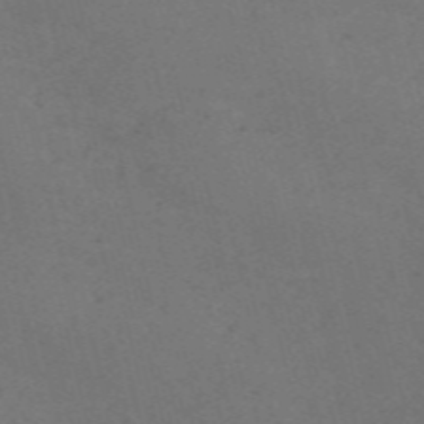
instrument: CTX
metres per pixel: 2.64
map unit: Nve
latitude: -59.1431
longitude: 63.1242
